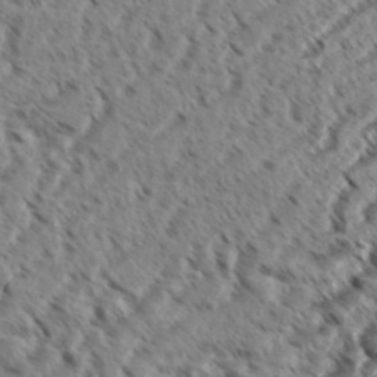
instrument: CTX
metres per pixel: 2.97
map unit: eHh
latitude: 36.3090
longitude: -138.5357
